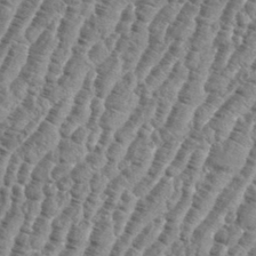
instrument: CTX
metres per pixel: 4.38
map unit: eHh
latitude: 36.8380
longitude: -136.6491
